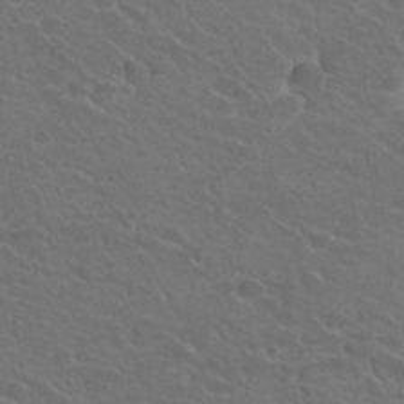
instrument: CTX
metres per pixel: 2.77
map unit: Hto
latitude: 23.0647
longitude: -30.9514
